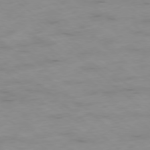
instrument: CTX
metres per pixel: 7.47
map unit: Hpe
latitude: -78.6140
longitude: -17.9339
